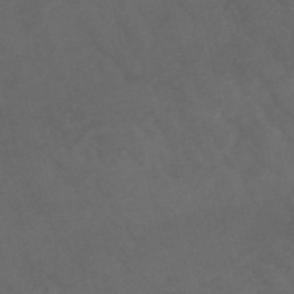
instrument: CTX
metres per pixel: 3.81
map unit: lHb
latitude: -47.6533
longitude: 70.4251
